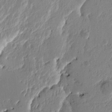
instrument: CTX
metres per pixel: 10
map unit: Htu
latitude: -4.9919
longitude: -179.7828
